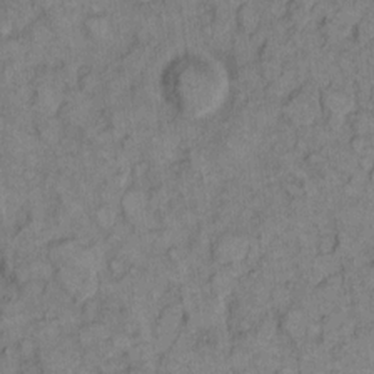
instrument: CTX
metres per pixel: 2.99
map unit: eHh
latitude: 8.1578
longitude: -63.4805
